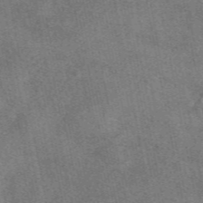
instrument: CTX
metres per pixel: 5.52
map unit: eAb
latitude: 47.9906
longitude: 121.2943
